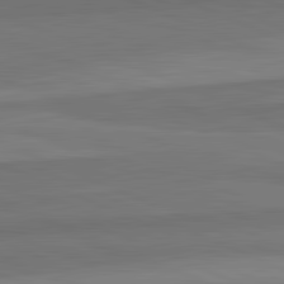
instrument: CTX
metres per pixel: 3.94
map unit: lApd
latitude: 82.6490
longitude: 157.6344
